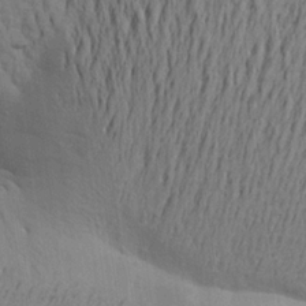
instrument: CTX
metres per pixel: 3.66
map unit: Aa
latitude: 21.3482
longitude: -149.1970
